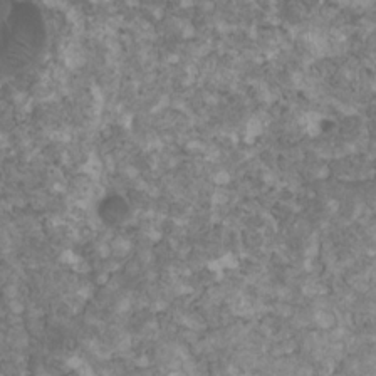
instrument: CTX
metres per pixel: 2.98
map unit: HNhu
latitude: 1.8016
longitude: 7.3509
